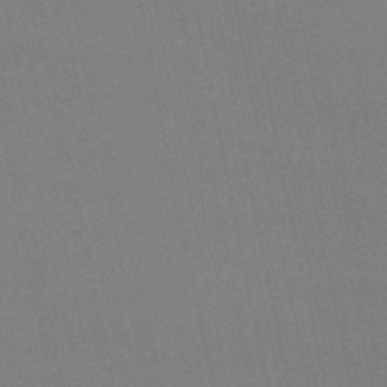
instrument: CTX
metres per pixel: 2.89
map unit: lHb
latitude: -47.0486
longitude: 58.7085
